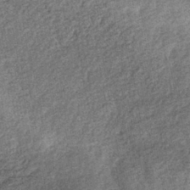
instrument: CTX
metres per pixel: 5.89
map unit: lHb
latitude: -38.8975
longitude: 67.7478
